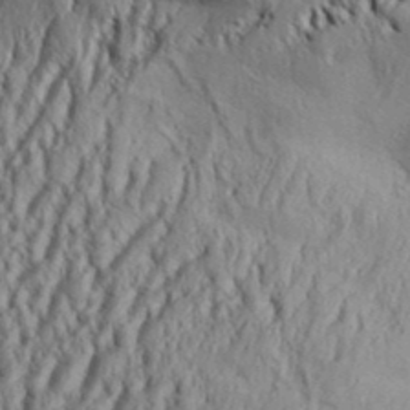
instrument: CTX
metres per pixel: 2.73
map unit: Aa
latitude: 32.8947
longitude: -136.6302
